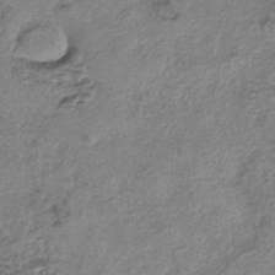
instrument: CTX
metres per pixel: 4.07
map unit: eHh
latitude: -42.3873
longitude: 119.9367
